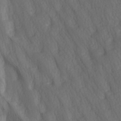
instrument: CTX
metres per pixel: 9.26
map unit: lAa
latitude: -6.7841
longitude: -126.5168
